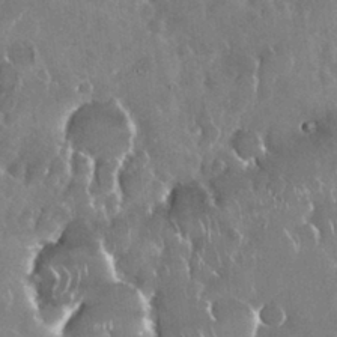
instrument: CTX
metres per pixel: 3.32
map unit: Nhu
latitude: 29.2537
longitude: -62.3845
